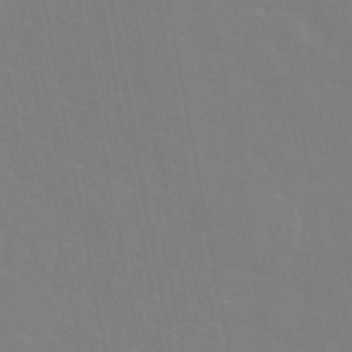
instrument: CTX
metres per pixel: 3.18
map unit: eAb
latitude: 45.4615
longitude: 121.6722
